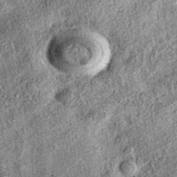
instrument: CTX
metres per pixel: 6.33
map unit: eAb
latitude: 37.6883
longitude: 109.1242
